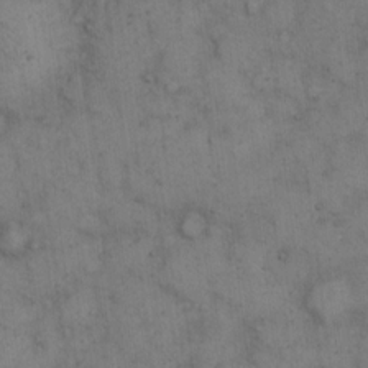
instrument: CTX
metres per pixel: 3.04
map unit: eHh
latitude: 13.0459
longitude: -62.9892
